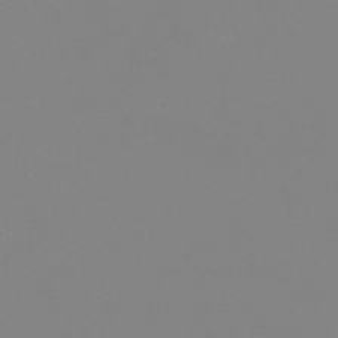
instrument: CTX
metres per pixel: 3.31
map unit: eHb
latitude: -37.1620
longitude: 74.6519
